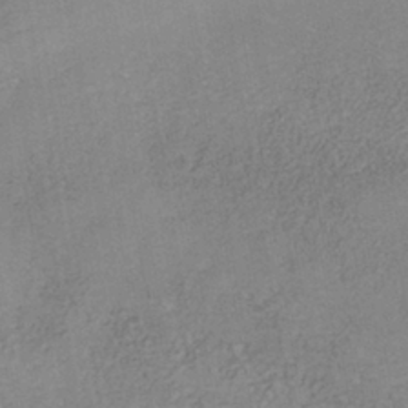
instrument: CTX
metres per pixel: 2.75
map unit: Nhe
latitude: -41.1053
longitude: -109.7449
